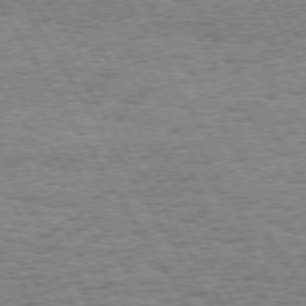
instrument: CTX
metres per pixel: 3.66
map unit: Hpe
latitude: 73.6316
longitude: -129.9717
